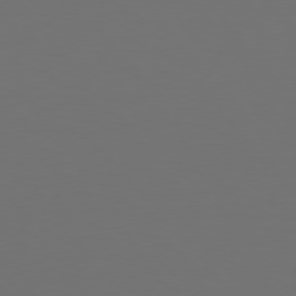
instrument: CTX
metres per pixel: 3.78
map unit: Hpe
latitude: 76.5734
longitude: -169.4238
